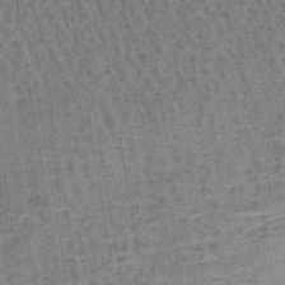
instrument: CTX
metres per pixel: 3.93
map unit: lHb
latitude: -41.0675
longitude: 57.7288
